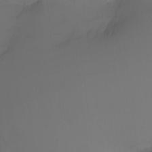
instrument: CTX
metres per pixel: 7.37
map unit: Nhu
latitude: -7.2754
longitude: -80.7435
